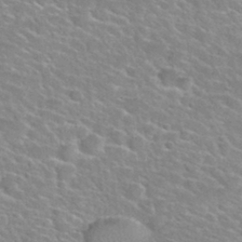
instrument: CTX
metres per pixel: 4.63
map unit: Nhu
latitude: 30.2901
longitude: -50.1955
